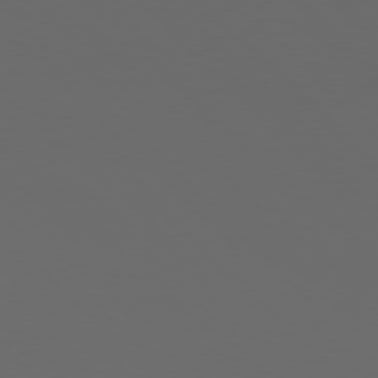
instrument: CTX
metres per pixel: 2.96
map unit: Hpe
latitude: 76.6679
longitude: -168.1200
